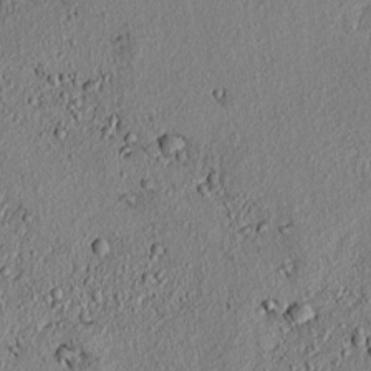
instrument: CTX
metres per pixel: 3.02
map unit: lAvf
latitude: 6.6113
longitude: 167.5588
